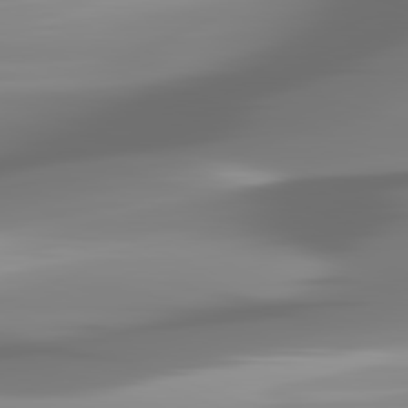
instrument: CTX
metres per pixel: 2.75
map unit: lApd
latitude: 81.9150
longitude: -168.5924
